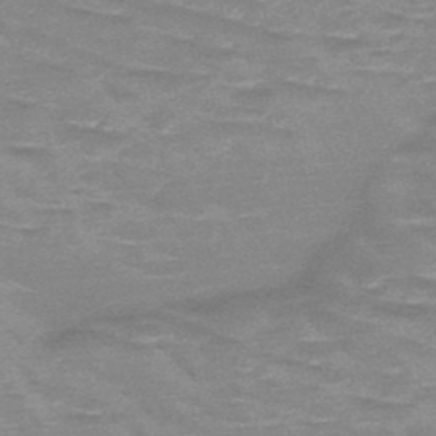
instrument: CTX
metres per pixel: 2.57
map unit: HNb
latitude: -48.4251
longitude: -49.1025
